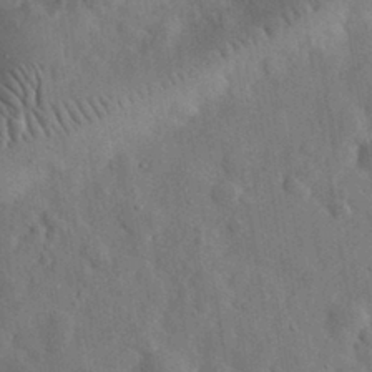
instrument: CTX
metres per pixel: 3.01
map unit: eHh
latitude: 32.2145
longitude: -74.5735
